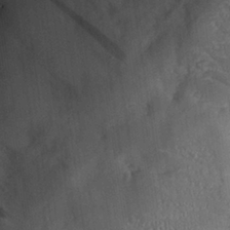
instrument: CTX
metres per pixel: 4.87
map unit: eHh
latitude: 26.7435
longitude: -82.1388
